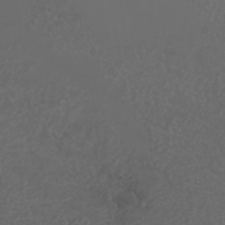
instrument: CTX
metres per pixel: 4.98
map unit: ANa
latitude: 36.1011
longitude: 14.4062
